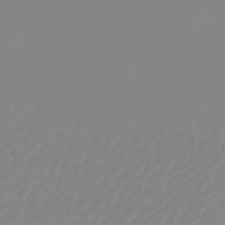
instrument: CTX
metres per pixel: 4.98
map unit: lHb
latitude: -44.2173
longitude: 79.4076
